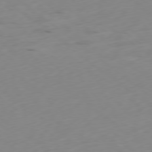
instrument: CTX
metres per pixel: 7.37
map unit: Ap
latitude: -78.8975
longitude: -63.3671
